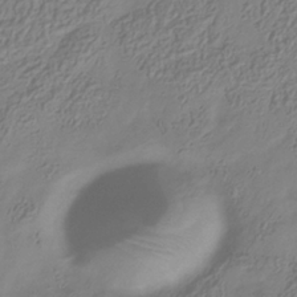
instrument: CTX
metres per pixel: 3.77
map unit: Hve
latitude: -34.6707
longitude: 89.0675
